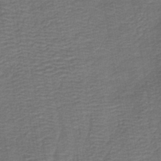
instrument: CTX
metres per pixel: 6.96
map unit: HNb
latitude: -42.3873
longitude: 50.9353
